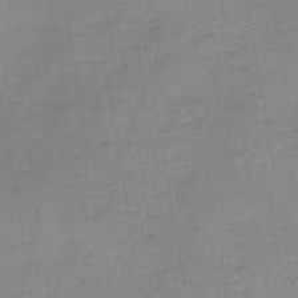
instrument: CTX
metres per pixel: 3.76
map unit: HNb
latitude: -45.7289
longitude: -37.8961
